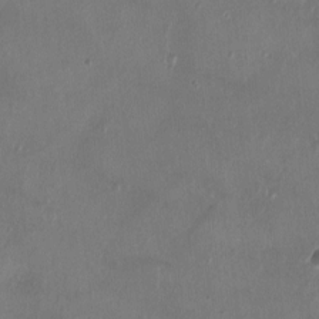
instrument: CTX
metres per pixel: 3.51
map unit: Ht
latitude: -2.0661
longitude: -20.2145
